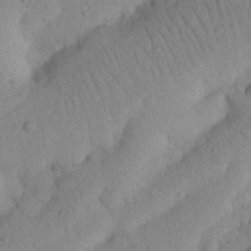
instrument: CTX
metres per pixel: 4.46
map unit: Nhu
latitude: 20.7624
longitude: -74.4601
